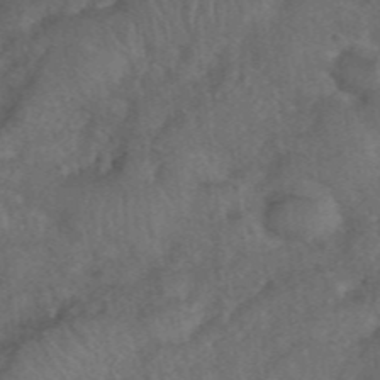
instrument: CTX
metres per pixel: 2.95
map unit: eHh
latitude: 39.9906
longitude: -56.1766
